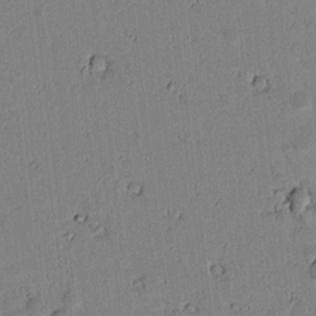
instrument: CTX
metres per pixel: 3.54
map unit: lAvf
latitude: 6.2900
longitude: 168.4818
